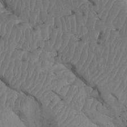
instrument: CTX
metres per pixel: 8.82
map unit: Htu
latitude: 0.0633
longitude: 147.6533
